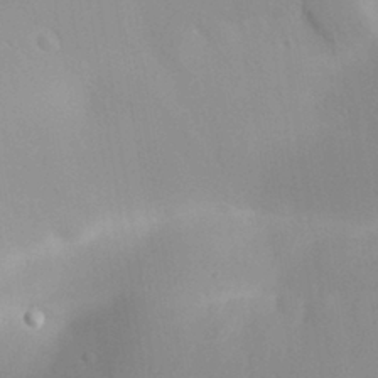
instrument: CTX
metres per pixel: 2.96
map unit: Aa
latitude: 30.6869
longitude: -141.2725
